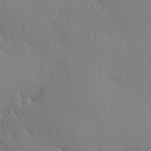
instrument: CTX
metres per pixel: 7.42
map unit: lHvf
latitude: 20.8758
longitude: 142.0283
